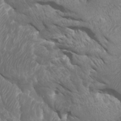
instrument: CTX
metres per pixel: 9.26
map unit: Htu
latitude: -5.8422
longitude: -75.0836
